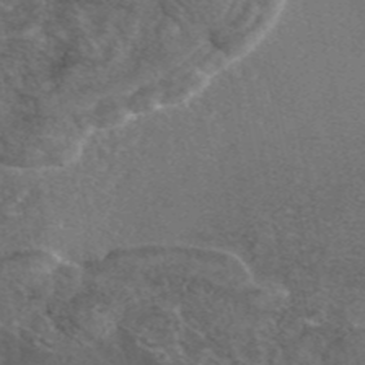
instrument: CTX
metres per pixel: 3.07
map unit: eAb
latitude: 46.7436
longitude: 114.1983
